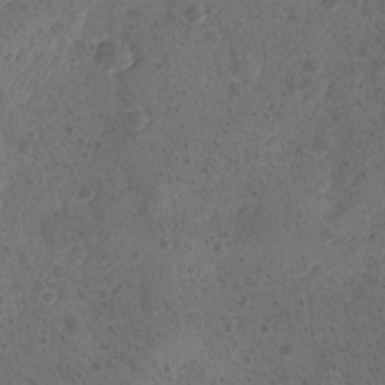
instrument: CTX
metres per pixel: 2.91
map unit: Ave
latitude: -9.2754
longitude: -118.3089
